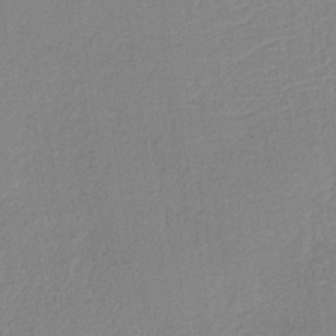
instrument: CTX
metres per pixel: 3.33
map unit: HNb
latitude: -34.2362
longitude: 63.5021
